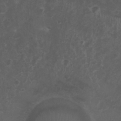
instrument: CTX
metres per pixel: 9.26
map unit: Nhu
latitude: 3.5371
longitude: -14.9136
